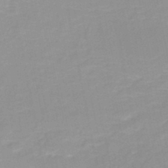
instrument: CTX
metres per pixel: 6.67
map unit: HNb
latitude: -48.5385
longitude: -43.7828
